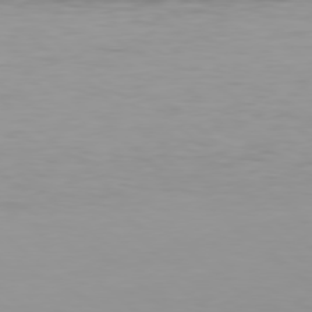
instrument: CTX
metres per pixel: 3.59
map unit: Hpe
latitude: 78.3090
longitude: -169.1214
